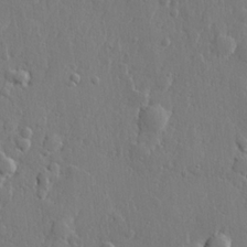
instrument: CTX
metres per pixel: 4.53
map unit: lHvf
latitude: 22.4979
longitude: 144.9542
